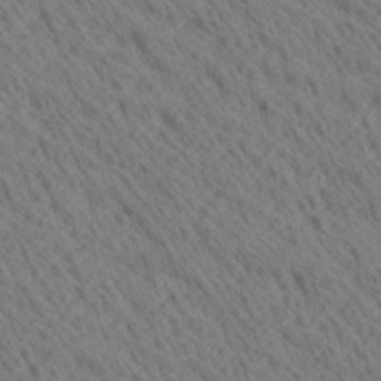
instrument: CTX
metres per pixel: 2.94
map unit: Ave
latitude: 20.6869
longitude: -139.6316
